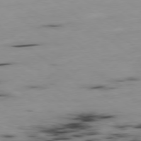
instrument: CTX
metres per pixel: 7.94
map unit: Ap
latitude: -79.3131
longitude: -73.9151
